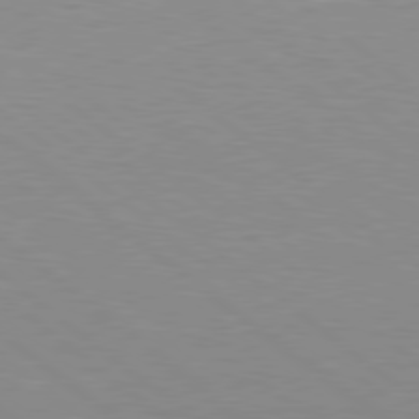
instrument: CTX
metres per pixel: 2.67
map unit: Hpe
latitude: 79.4049
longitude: -128.2522
